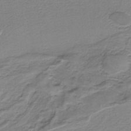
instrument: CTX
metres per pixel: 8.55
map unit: HNb
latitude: -35.1620
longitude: 58.1416
